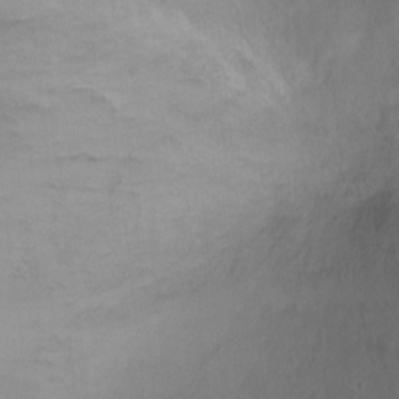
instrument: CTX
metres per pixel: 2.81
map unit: Ht
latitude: -5.1620
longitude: -19.1592
